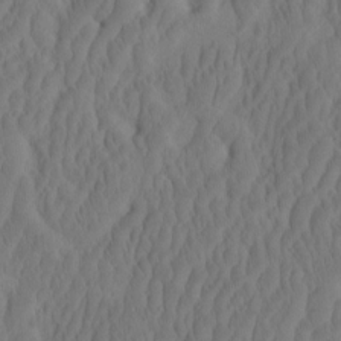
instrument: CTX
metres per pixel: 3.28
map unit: eHh
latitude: -2.1794
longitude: 15.9178
